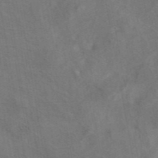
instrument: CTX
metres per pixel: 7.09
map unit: ANa
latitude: 44.0822
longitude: 29.5399
